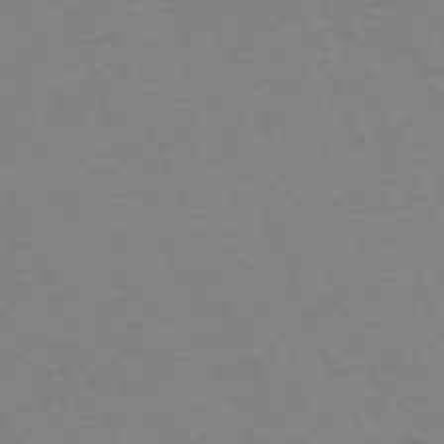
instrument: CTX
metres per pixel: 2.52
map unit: Hpe
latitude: -71.1242
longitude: 12.2362
